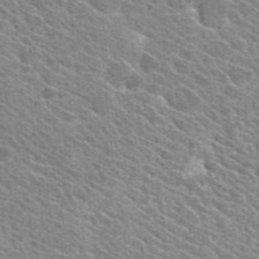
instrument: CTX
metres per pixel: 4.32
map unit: Hto
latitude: 25.6504
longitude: -36.6113
